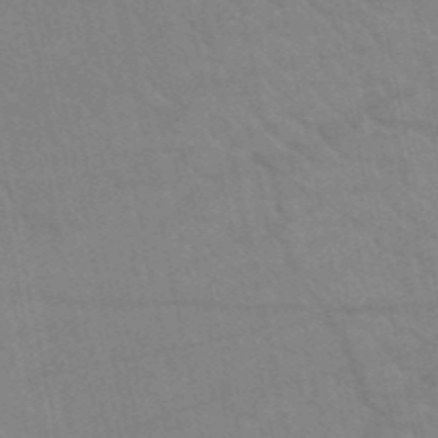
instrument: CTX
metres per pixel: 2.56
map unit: HNb
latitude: -52.6329
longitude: -43.9906
